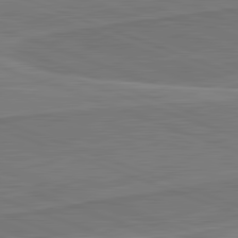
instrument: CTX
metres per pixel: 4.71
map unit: lApd
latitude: 82.2522
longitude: 140.1795
